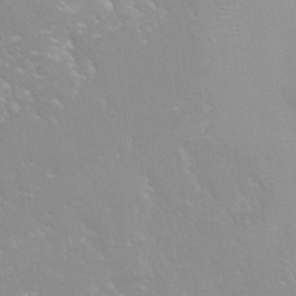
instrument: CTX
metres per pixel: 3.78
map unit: Nhu
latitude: 24.9891
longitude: -54.1389
